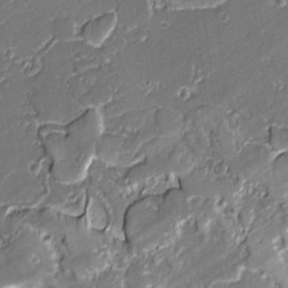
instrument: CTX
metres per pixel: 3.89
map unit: lAvf
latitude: -1.1809
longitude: -108.6301
